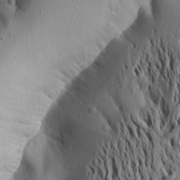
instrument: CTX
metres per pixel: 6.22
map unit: Aa
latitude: 20.2145
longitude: -148.3467
